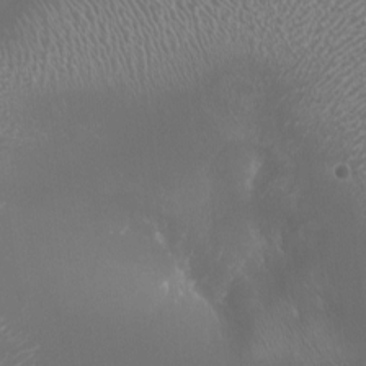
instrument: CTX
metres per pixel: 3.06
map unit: Nhu
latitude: -7.7855
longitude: -91.8394
